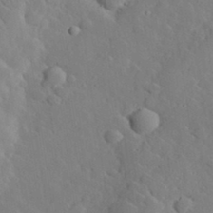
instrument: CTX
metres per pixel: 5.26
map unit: lHvf
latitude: 33.7450
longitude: -83.0080
